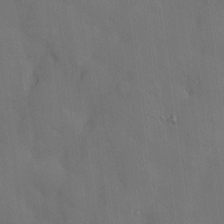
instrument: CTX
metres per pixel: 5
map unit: HNhu
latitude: 14.9136
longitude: 11.7100
